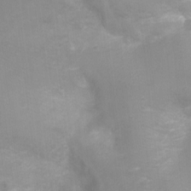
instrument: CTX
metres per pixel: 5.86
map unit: Ht
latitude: -3.4643
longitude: -28.5357
